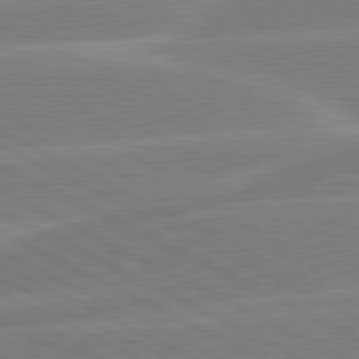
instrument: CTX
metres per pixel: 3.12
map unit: lApd
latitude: 81.0269
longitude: -124.6301
